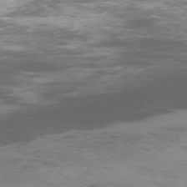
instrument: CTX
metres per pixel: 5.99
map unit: Ap
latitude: -76.6896
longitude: -68.8380
